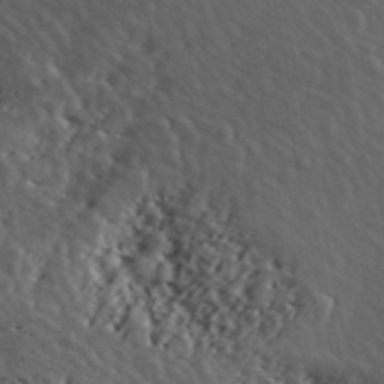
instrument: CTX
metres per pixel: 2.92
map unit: ANa
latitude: 43.6883
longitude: 47.1809
